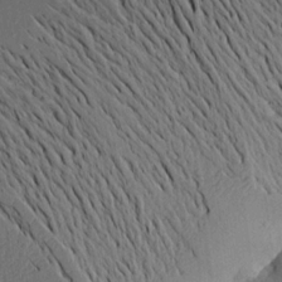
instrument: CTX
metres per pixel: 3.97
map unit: Aa
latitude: 15.4805
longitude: -147.8773
